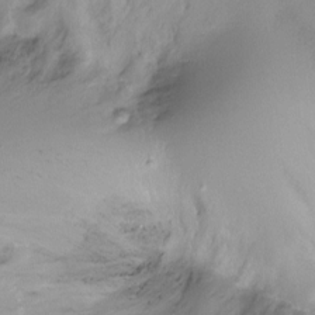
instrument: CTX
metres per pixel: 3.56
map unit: Ht
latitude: -12.5763
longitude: -45.2726
